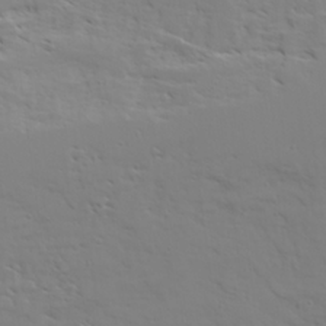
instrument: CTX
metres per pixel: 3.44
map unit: Ave
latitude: 22.9703
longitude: -131.9151
